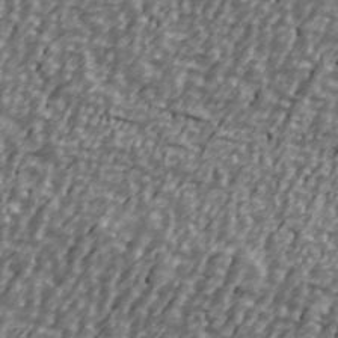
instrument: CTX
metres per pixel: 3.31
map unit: Ave
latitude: 40.5923
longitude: -112.6112
